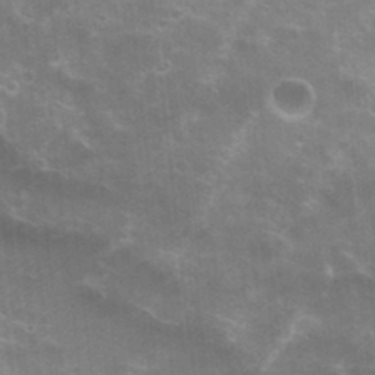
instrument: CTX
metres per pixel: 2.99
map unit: Hto
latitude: 23.0458
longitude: -42.0444
